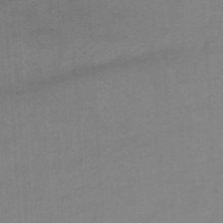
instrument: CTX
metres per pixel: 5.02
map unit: HNhu
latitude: -47.7288
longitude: 89.5399
